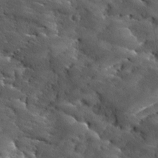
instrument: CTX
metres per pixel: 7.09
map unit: Ave
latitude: 18.3278
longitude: -136.6302
